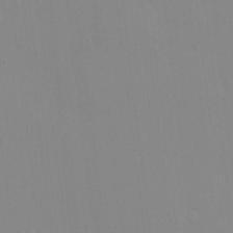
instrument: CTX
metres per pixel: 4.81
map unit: HNhu
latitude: 6.6868
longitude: 1.9745
